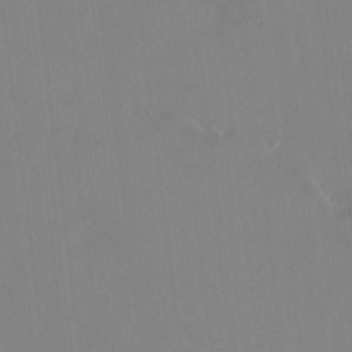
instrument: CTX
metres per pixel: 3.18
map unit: HNhu
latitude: 7.0458
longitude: 2.7274
